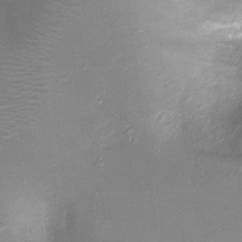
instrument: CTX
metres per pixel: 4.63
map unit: Ht
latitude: -8.4251
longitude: -27.8583
